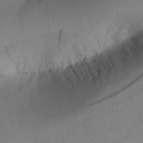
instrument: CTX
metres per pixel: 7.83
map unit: Aa
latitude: 24.8946
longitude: -132.5924
